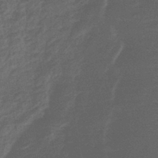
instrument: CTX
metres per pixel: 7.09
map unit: lHb
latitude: -42.5762
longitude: 80.5952
